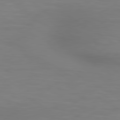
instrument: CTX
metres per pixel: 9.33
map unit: lApd
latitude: 80.1956
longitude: 120.1417
